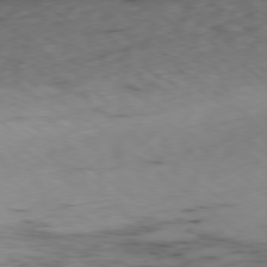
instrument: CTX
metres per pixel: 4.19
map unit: Ap
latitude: -79.0108
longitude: -59.5182
